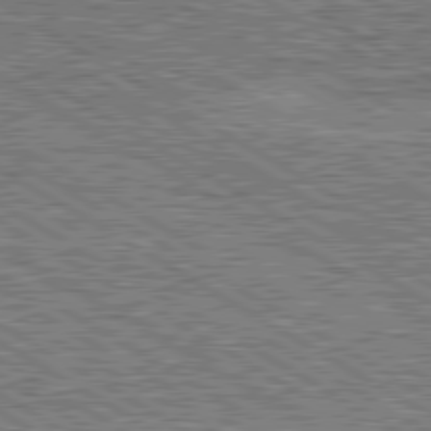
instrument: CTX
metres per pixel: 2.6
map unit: lApd
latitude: 80.1578
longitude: 172.0283
